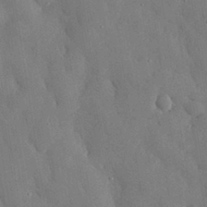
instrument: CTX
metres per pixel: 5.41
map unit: eHh
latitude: 30.0444
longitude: -76.5168
